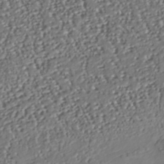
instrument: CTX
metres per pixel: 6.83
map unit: Nhu
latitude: -37.7666
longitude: -80.8380
